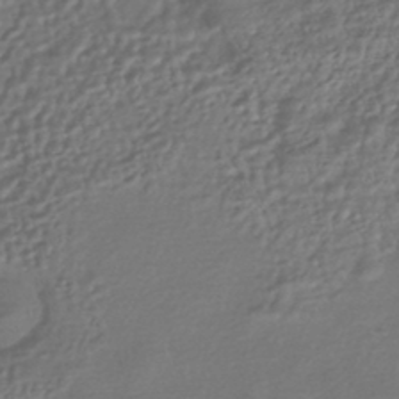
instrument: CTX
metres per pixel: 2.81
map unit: HNhu
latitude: -42.5951
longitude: 94.7085
